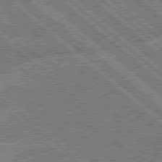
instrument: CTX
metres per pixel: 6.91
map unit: Hpe
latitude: 78.5357
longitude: -159.4238
